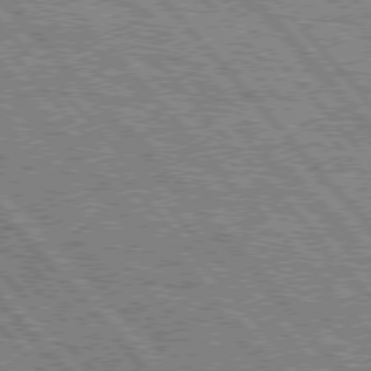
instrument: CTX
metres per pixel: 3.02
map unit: Hpe
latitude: 75.7072
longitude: -126.4412
